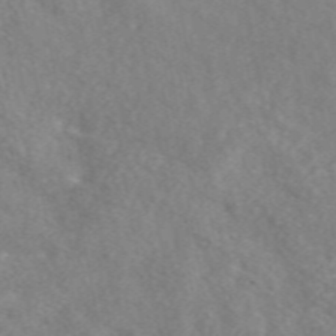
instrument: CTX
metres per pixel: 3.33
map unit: eAb
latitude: 49.4048
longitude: 118.8597
